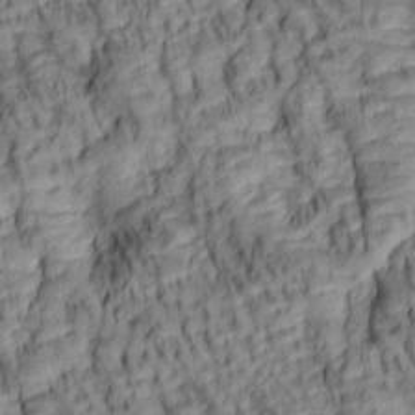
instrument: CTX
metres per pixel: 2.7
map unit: lAa
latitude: 5.8961
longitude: -116.0633
